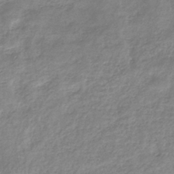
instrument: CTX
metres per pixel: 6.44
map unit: eHb
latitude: -36.5384
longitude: 75.0865
